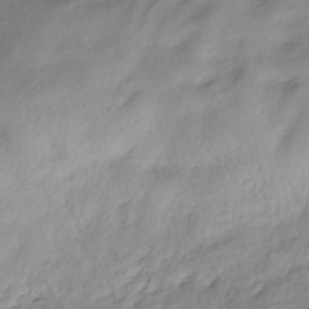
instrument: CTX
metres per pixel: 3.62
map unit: ANa
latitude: -39.0298
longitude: 96.3306
